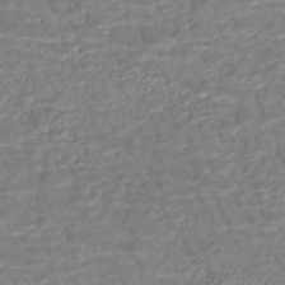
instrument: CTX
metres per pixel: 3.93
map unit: HNhu
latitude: -47.1431
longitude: 103.0298
